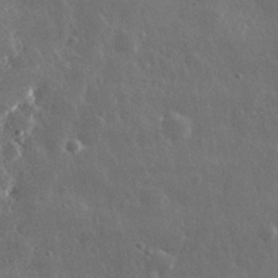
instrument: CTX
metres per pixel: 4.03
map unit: lHvf
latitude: 33.0647
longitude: -89.8773
